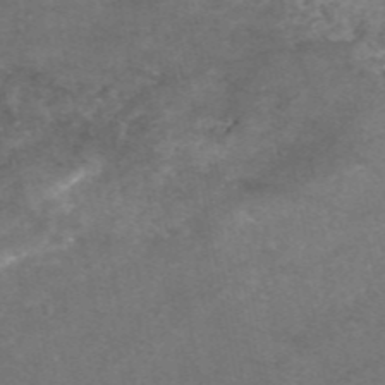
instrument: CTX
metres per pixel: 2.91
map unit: eAb
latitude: 46.7058
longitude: 120.2172
